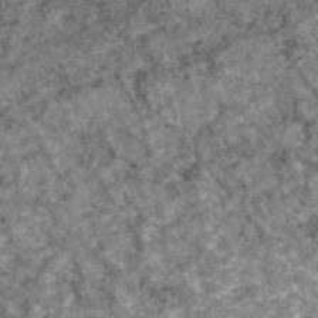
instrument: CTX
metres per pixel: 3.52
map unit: eAb
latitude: 49.3104
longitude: 109.6344
